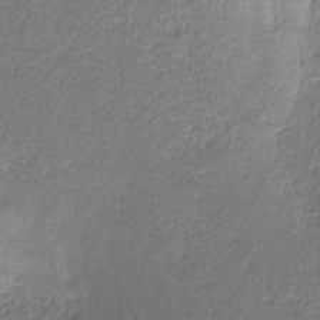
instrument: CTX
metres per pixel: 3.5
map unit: eHb
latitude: -31.2376
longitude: 69.3509
